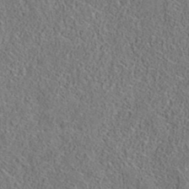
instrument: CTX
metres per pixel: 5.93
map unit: eAb
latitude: 35.8961
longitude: 106.8030
